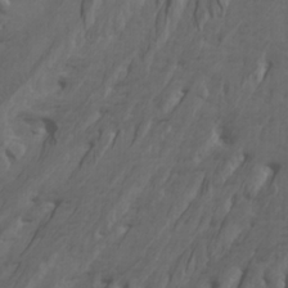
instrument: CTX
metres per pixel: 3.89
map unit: Htu
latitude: -3.6532
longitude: -72.6113
